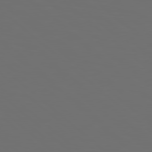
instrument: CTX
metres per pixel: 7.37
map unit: Hpe
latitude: 78.1956
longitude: -174.1956
